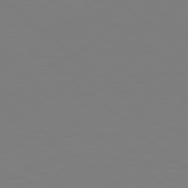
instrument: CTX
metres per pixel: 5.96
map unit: Hpe
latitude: 78.9325
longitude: -174.3278
